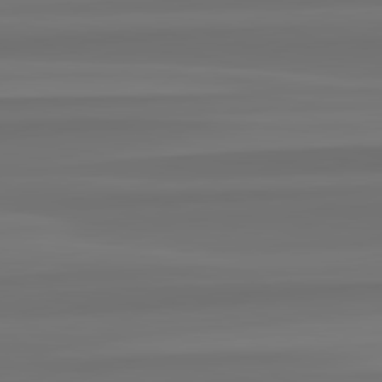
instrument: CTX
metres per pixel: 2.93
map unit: lApd
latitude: 82.4034
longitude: -174.0255
